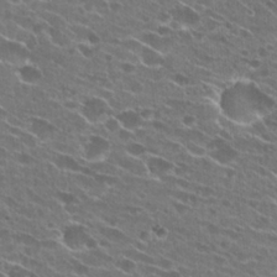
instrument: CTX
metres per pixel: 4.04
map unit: Hto
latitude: 25.1403
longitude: -43.1781
